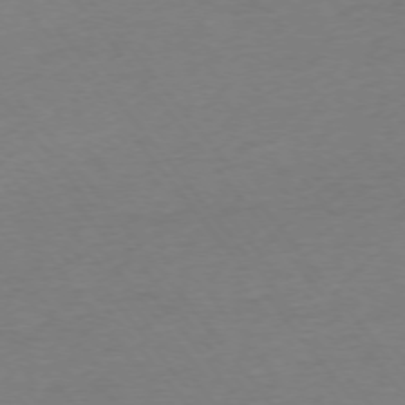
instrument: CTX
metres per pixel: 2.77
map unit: Ap
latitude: -74.9542
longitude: -71.8961
